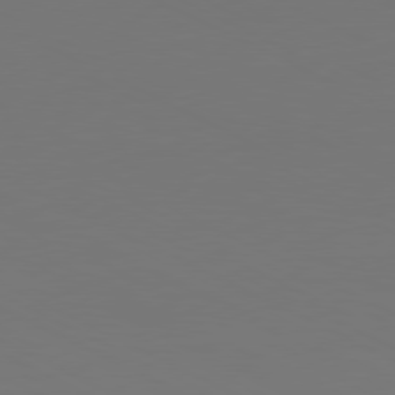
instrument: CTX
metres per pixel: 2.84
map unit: Hpe
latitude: -81.3321
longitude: 18.7841
